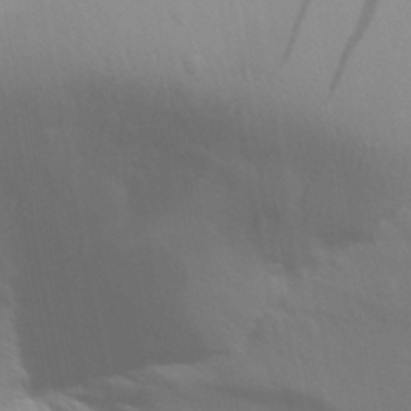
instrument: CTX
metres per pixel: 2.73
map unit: Aa
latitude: 30.8569
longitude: -135.7827
